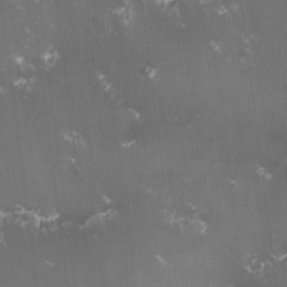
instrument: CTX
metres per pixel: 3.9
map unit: lHvf
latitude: -13.6155
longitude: -101.5371
